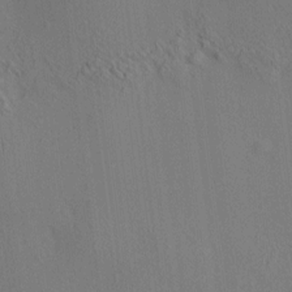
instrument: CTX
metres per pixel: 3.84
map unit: HNhu
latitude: 7.7639
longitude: 15.1054
